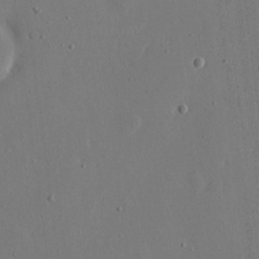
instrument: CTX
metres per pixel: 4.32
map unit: eHh
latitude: 16.3467
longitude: -69.8583
